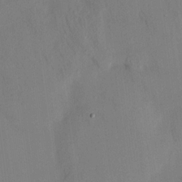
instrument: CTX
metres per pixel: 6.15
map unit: HNhu
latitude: 14.3846
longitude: 13.5966
